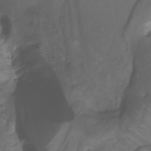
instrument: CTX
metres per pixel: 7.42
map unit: Nhu
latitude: -13.7856
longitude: -63.2159
